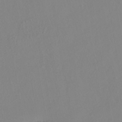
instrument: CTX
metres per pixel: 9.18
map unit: HNhu
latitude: -40.9730
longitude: 104.6329
